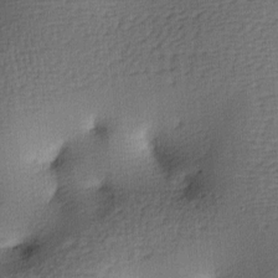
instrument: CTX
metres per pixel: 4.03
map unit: lAa
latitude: -8.2550
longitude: -124.7246
